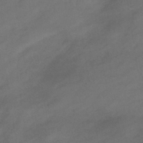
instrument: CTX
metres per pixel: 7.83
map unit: eHb
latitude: -41.0486
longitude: 84.4062
